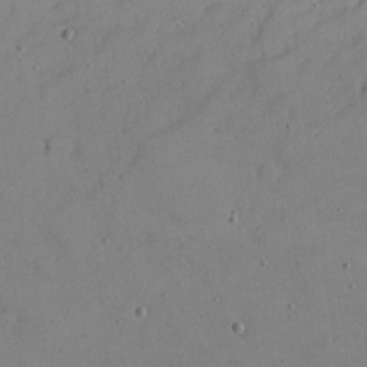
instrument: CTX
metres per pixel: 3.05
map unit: eHh
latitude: 22.1767
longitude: -67.2348
